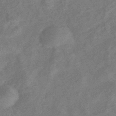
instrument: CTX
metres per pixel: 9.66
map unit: eHb
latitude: -38.0283
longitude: 77.1053
